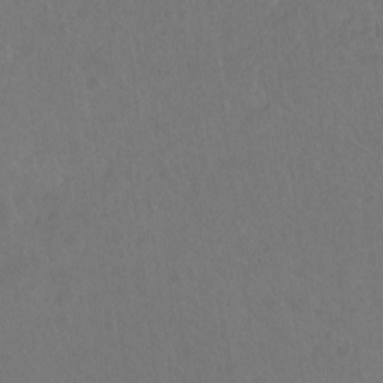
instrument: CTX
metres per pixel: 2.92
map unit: Hto
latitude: -10.9920
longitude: -37.9150
